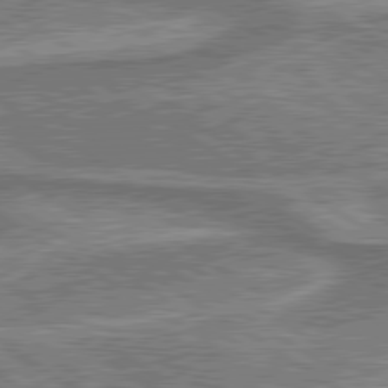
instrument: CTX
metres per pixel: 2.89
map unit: lApd
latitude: 79.8961
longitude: 174.7274
